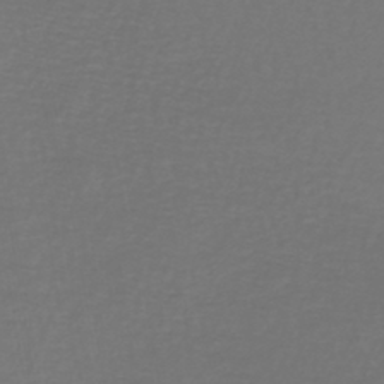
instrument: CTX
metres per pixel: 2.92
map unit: lHb
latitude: -43.7477
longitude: 57.2187
